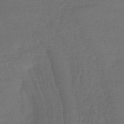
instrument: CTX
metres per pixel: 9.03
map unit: lHb
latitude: -41.5210
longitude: 69.4265
